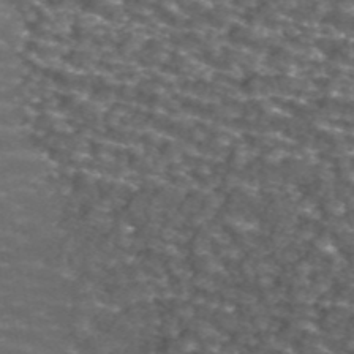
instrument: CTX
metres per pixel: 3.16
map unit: ANa
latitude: 44.3656
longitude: 29.6911
